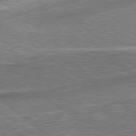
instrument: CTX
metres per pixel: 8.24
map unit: Hpe
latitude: 78.6680
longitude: 174.3306
